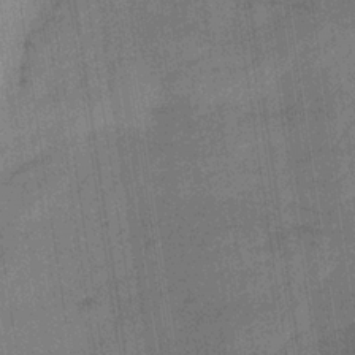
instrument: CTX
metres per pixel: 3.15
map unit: lHb
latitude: -33.7856
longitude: 65.7100
